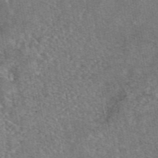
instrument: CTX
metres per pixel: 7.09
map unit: eAb
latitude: 46.8380
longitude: 106.9542
